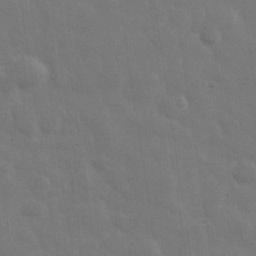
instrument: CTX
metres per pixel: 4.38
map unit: eHh
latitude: 33.8205
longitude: -70.4412
